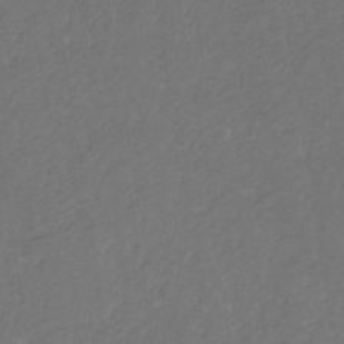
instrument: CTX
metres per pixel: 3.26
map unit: eHb
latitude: -30.5385
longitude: 65.1242
